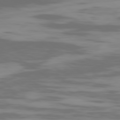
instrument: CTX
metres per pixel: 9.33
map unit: Ap
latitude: -79.5777
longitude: -103.2537
